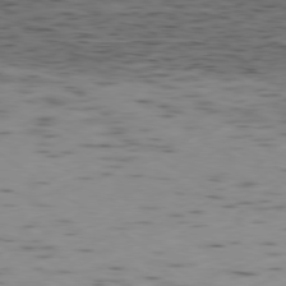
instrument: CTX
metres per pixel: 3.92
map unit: Ap
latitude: -79.2187
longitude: -72.3090
